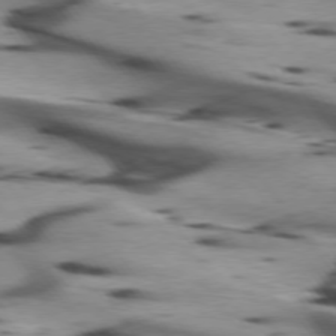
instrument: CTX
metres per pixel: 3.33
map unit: lApd
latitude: 75.3482
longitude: -64.4790
